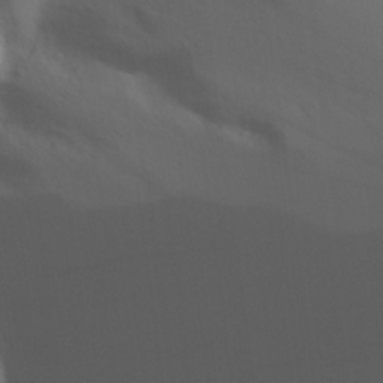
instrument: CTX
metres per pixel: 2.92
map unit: Nhu
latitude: 20.2901
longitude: -73.7261
